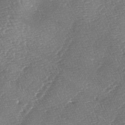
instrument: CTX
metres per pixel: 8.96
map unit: lAa
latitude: -4.3306
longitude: -129.0836
